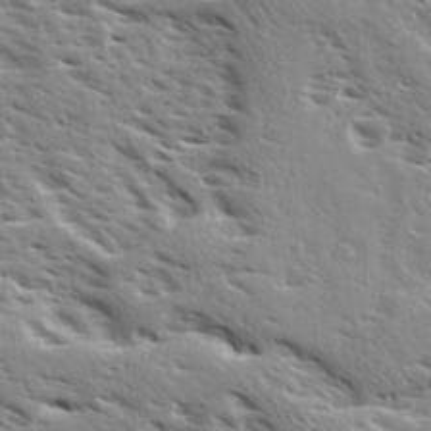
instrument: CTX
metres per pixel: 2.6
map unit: Ave
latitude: 16.7246
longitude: -129.5938
